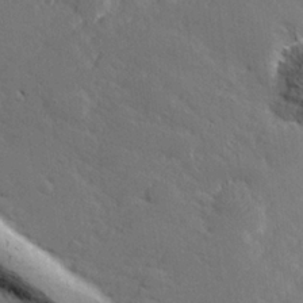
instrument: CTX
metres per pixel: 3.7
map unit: lHvf
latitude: 26.6491
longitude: 143.0486
